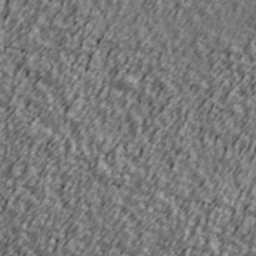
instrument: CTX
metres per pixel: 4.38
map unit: Ave
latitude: 41.6315
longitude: -113.3293
